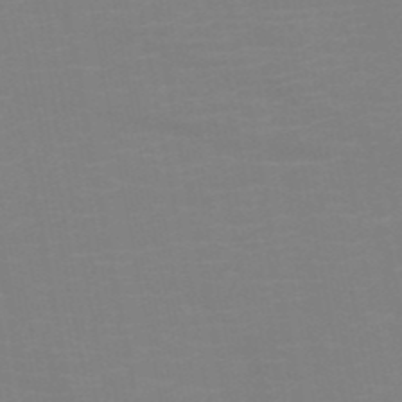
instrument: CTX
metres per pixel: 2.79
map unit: HNb
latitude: -50.9731
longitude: -45.8772
